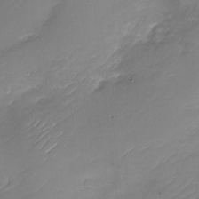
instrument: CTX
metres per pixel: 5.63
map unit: Nhu
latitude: -29.8422
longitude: -73.6127
